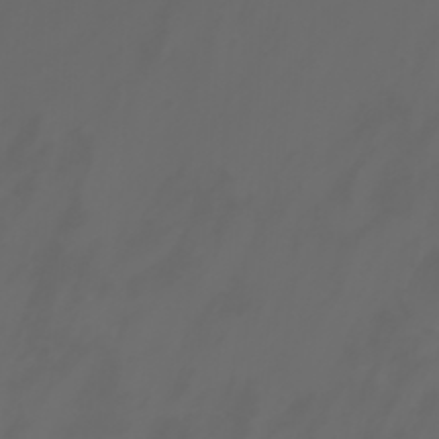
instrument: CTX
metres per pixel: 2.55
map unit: Nhu
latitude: -1.7667
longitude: -77.1970
